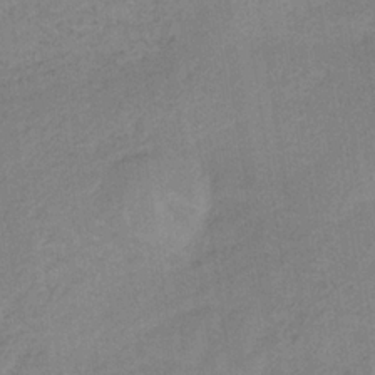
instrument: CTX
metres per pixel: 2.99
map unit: HNb
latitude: -32.9542
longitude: 63.1431
